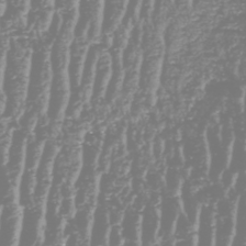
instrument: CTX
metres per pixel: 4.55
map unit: HNhu
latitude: -48.4818
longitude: 29.3888
